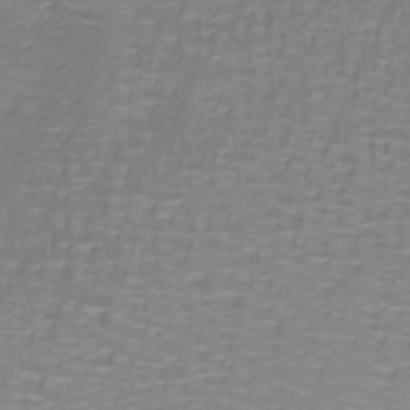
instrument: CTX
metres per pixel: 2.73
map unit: lHb
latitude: -41.4454
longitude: 56.9919
